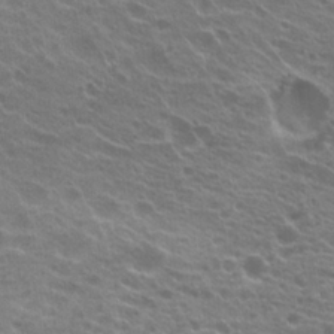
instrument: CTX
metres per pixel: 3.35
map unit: Hto
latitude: 21.1026
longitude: -38.1389
